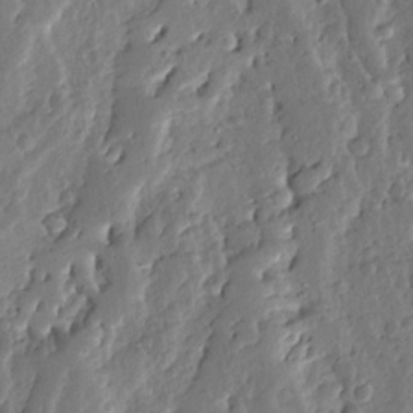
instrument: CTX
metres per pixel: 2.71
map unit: Ave
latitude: 13.2915
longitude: -135.9150
